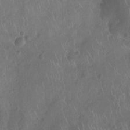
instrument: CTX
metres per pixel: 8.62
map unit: Ht
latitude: -9.2565
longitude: -21.3482
